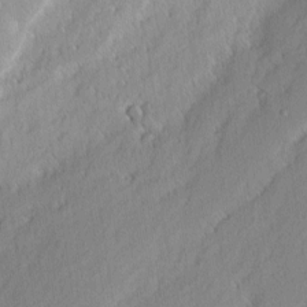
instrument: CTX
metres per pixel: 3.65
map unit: eHh
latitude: 2.2900
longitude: -77.5371
